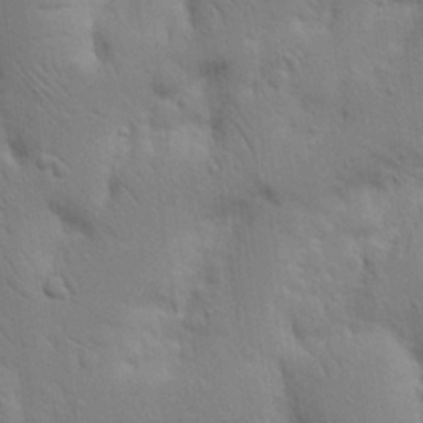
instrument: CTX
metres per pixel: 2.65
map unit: Nhu
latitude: 17.5749
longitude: -75.3671
